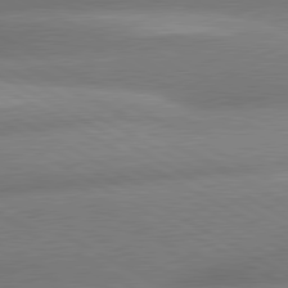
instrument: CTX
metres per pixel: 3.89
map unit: lApd
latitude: 80.6679
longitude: -163.3293
